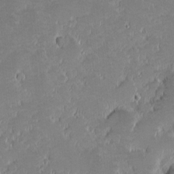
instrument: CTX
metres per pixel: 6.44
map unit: eHh
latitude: -1.6722
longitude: -85.6316
